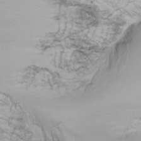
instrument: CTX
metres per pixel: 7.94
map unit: Nhu
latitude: -6.3117
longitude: -90.2145
